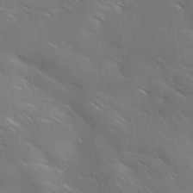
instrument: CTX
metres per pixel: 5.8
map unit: Ave
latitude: 0.9136
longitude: -114.4601
